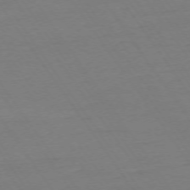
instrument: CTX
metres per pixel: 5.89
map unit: Ap
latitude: -74.2362
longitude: -83.9339
